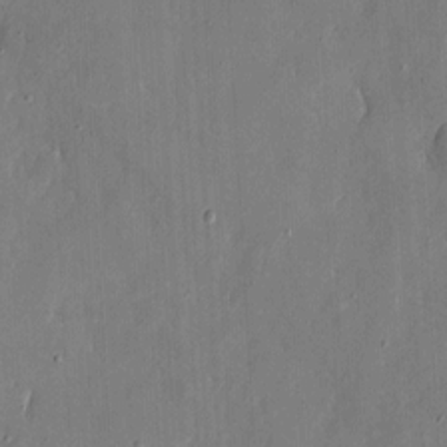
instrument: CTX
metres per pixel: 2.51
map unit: eHh
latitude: 6.4034
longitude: -68.8758
